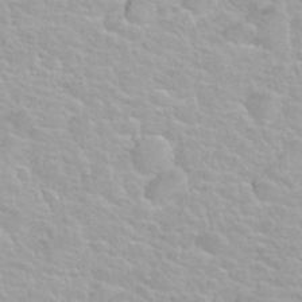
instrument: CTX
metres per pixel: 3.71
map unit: Nhu
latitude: 27.8772
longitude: -53.3671
